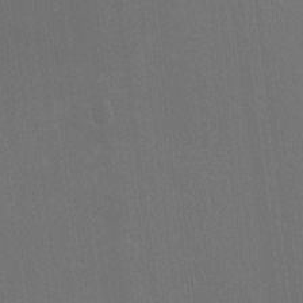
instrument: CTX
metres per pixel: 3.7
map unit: HNhu
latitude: -2.3873
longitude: -6.8191
